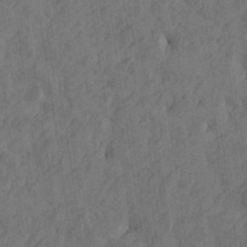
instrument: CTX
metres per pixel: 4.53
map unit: Htu
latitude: -5.0675
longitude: -177.4615
